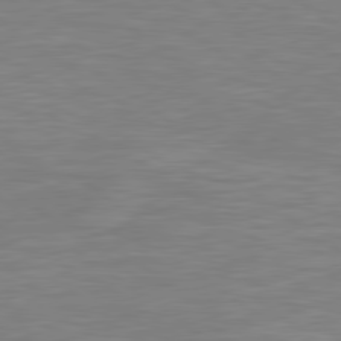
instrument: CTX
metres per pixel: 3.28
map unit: Hpe
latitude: 79.4427
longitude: -126.5924
